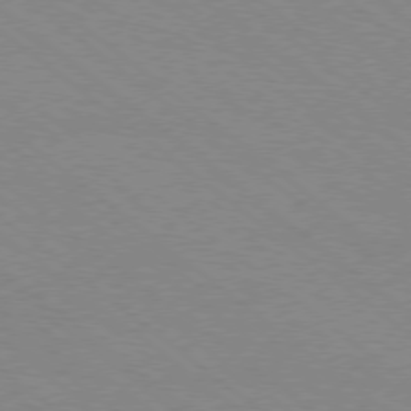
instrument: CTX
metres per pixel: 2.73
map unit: Ap
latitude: -78.7841
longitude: -64.6868
